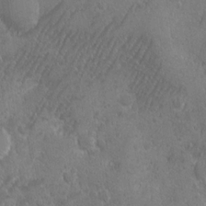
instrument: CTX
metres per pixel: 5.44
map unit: Ave
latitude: -10.4440
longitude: -119.9906
